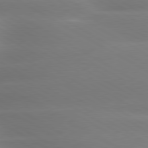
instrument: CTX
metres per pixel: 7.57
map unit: lApd
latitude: 79.9906
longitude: -124.6112
